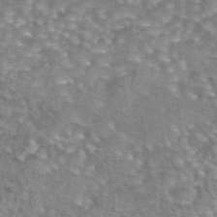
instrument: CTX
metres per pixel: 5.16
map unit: eAb
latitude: 44.3467
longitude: 105.0486
